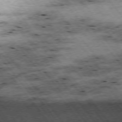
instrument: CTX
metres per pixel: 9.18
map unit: Hpe
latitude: -75.8612
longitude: -22.1011
